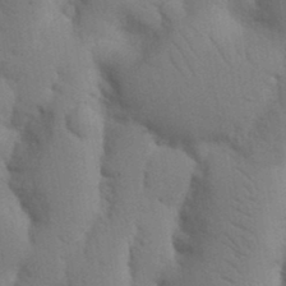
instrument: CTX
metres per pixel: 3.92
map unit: Nhu
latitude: 19.2726
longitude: -76.5168
